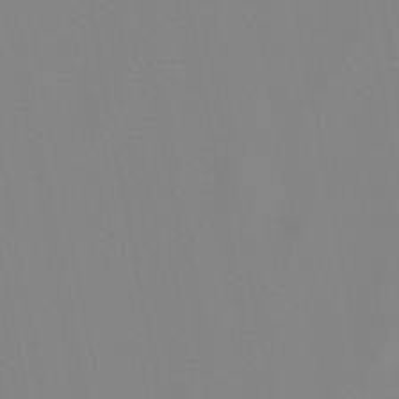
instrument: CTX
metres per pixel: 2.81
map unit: lHb
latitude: -48.4251
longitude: 69.8800
